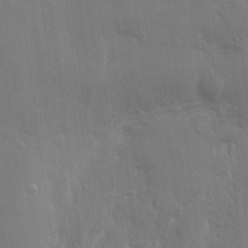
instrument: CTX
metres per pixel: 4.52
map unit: eHh
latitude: 13.3671
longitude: -70.4223
